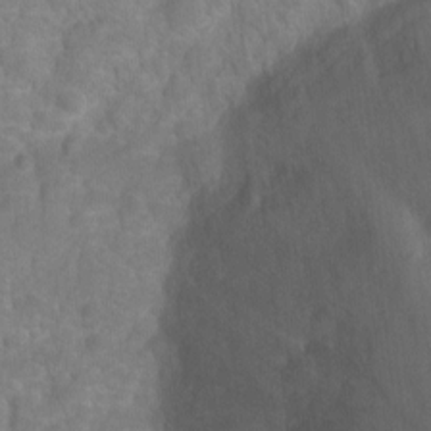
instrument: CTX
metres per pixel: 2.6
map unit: Ht
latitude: 0.2144
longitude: -38.5924
